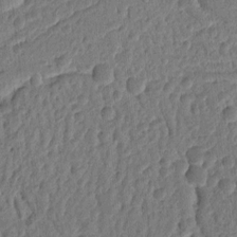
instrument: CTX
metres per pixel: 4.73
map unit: Ht
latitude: 11.4616
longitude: -75.7828
